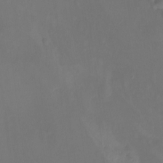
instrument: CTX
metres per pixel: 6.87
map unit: Nhu
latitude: -14.0283
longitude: -52.2712
